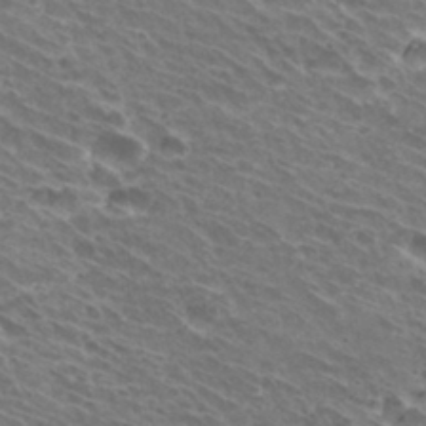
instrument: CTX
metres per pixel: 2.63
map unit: Hto
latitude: 31.5183
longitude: -42.7246
